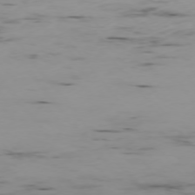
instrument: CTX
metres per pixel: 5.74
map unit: Ap
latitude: -75.2565
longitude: -79.0648
